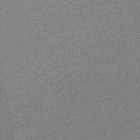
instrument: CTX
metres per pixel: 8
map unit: eHb
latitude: -45.0864
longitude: 88.9541
